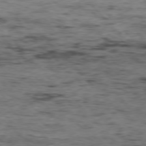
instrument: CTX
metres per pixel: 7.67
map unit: Hpe
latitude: -77.4832
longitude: 12.4062
